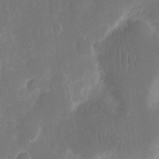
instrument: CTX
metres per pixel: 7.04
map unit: eHh
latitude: 12.9325
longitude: -72.6680
